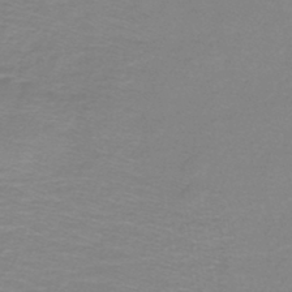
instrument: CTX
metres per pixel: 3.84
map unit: lHb
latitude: -44.0283
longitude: 55.6155
